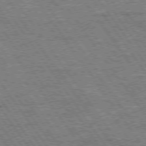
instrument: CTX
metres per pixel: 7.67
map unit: Hpe
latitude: 74.3845
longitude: -150.2900
